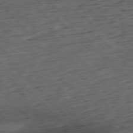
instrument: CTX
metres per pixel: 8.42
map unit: Hpe
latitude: -77.6344
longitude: 12.7085
